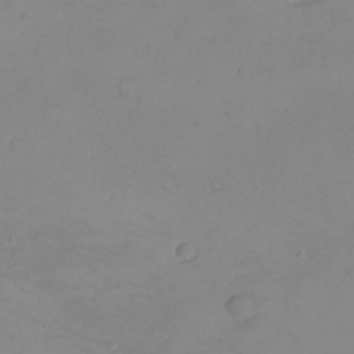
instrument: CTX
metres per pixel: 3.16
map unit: eHh
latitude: -9.3321
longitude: -68.4790
